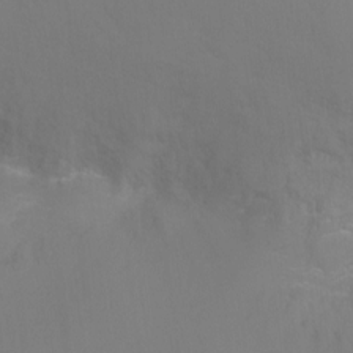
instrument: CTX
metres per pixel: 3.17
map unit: Ht
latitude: -8.1417
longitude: -35.0836
